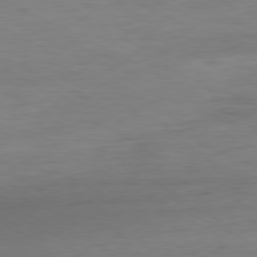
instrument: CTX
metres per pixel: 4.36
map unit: Hpe
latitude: -80.8975
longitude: 19.7478
